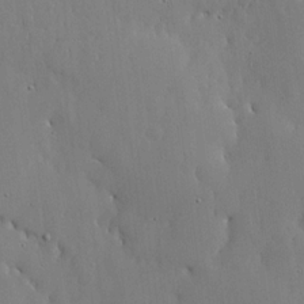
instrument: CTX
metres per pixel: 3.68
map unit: lHvf
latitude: 18.2522
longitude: -114.4034
